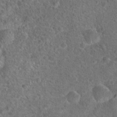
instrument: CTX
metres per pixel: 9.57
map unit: Hto
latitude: 18.4601
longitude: -42.9703
